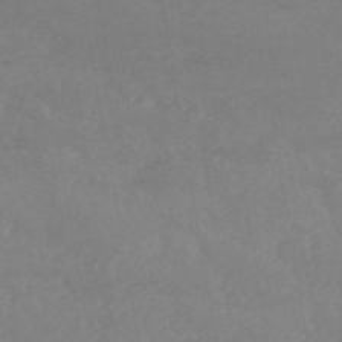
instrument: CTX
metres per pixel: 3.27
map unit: HNb
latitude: -54.2929
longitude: -34.4223
